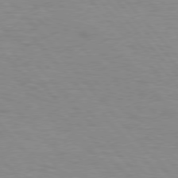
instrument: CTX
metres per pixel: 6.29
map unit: lApd
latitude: 76.1389
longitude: -87.2159
